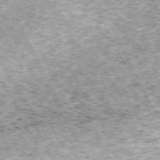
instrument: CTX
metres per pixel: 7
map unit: Hpe
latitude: -70.7274
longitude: 12.8408
